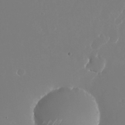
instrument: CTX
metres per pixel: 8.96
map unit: Nhu
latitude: -25.7100
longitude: -72.2334
